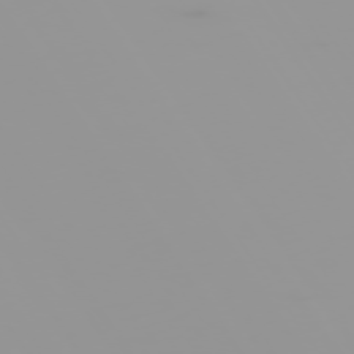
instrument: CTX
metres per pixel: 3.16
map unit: Hpe
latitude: -74.8597
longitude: 6.6707
